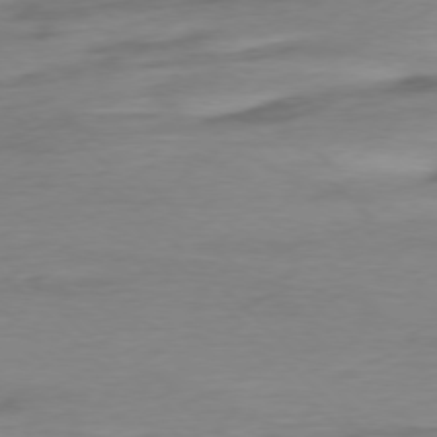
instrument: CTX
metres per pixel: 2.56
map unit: Ap
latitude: -77.6344
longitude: -70.8191
